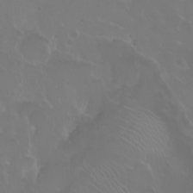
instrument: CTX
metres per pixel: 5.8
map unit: eHh
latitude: 1.1214
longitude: -54.7435
